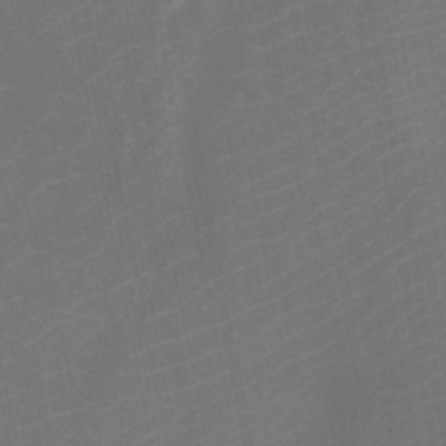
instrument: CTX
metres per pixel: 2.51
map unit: Htu
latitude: -11.5399
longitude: -71.6505
